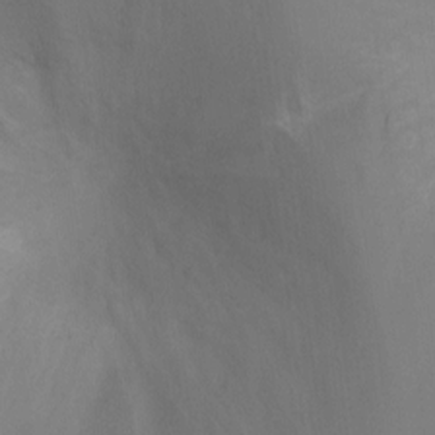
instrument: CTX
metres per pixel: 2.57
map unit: Ht
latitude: -9.5966
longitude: -24.2333
